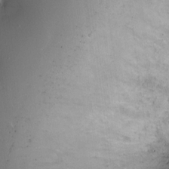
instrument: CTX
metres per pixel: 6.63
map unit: Ht
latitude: -15.6533
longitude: -40.8946
